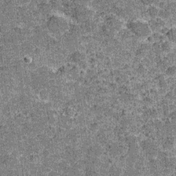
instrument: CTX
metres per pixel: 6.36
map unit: Hve
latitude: -27.7289
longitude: 92.0094
